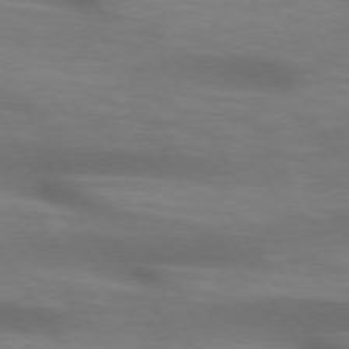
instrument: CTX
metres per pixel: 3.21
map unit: lApd
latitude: 73.9717
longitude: -51.6882
